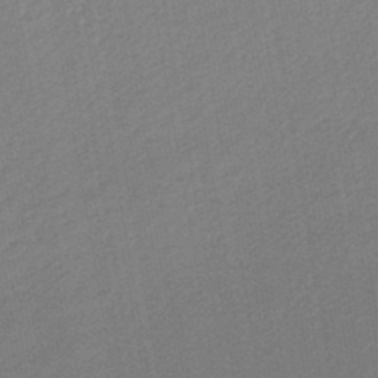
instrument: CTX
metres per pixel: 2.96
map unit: lHb
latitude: -44.8597
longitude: 64.6897
